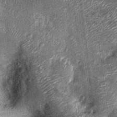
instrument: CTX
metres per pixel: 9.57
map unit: Nhu
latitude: -13.9367
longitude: -23.1970
